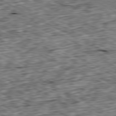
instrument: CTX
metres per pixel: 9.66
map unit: Ap
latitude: -80.5574
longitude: -87.3293
